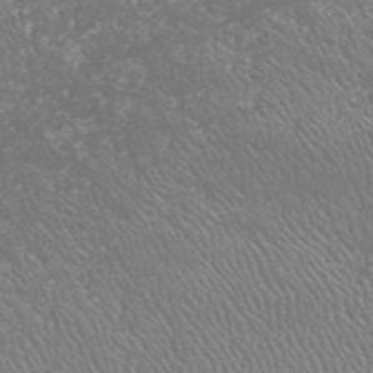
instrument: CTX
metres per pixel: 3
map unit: HNhu
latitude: -47.6533
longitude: 29.7289
